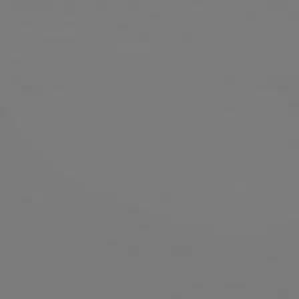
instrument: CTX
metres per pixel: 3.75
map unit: Hpe
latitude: 78.6491
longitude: -136.5735
